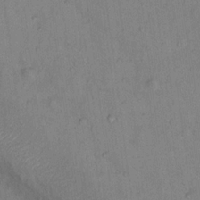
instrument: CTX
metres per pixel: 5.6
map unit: Hto
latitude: 15.8773
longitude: -40.2711
